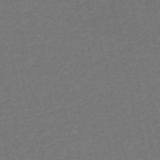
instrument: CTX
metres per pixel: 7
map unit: HNb
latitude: -53.3131
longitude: -50.8758
